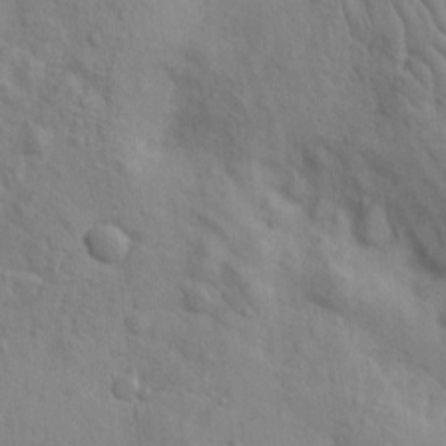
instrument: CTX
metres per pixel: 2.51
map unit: Htu
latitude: -3.4265
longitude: 156.6896
